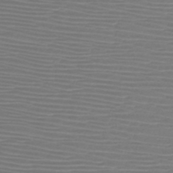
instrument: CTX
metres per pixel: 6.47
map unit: HNb
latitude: -46.7841
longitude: -42.2523
